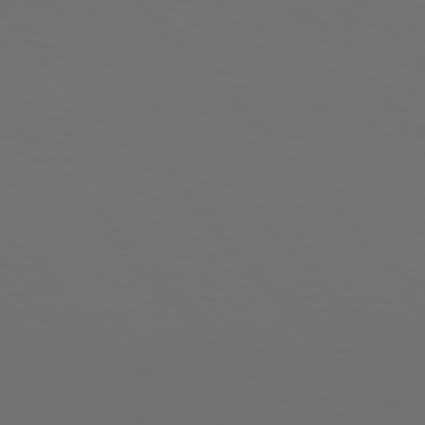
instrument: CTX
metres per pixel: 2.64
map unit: Hpe
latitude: 76.9136
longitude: -168.8191
